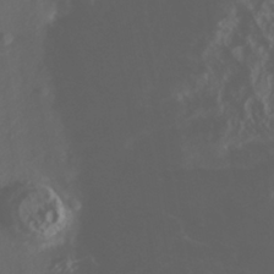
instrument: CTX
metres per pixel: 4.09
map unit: Nhu
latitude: -40.7274
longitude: -83.4804
